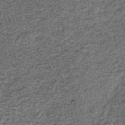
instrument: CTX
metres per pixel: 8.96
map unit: lHb
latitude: -38.7652
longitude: 66.0094
